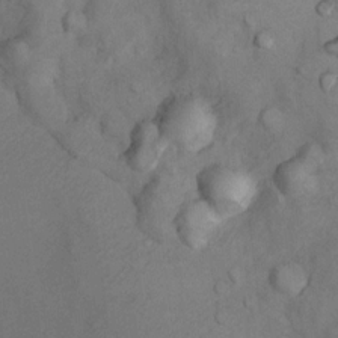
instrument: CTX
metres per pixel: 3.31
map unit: Nhu
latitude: 9.2537
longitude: -23.2726
